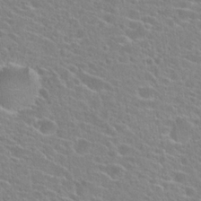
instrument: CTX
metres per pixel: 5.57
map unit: Hto
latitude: 24.2900
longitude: -45.0458
